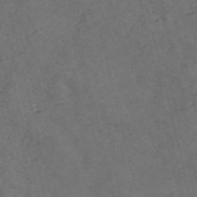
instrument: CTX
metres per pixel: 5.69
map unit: HNb
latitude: -56.1606
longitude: -45.1970
